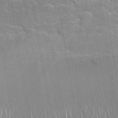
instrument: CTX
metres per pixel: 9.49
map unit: Hto
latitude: 18.6490
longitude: -51.8961
